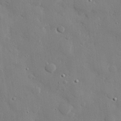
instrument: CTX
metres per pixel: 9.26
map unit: eHh
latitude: 27.8017
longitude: -81.3859
